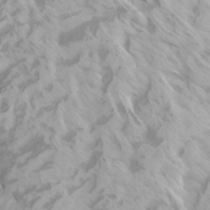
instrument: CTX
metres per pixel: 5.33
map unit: Htu
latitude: -4.6329
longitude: -72.4979
